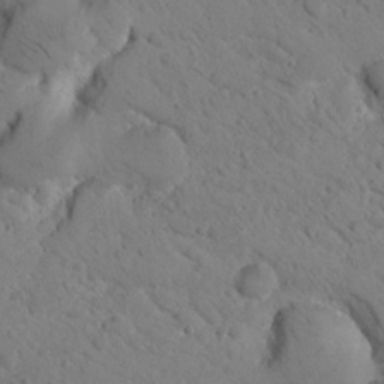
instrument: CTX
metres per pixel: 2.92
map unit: lHvf
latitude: 14.1200
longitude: 178.7463
